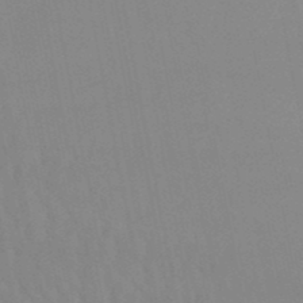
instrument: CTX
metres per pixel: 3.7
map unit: lHb
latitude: -49.6344
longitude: 68.8974
